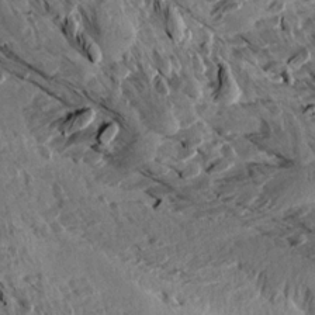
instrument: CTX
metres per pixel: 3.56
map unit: Aa
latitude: 13.1214
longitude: -144.2522
